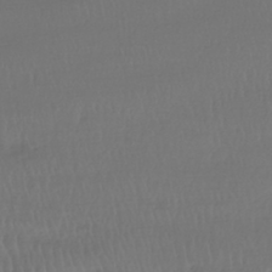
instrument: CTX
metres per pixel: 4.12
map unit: HNhu
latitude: -43.1620
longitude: 102.4629
